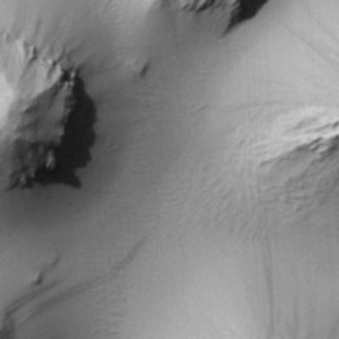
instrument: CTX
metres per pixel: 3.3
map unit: Htu
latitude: -0.0094
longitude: 173.5021
